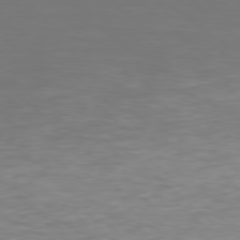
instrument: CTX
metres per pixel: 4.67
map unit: Hpe
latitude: 77.9339
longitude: -169.0837
